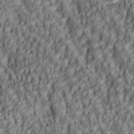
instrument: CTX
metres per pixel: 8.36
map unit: lAa
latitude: 5.7639
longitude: -116.6113
